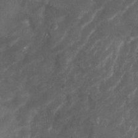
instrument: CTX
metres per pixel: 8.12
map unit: Ht
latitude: 2.2900
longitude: -19.3103
